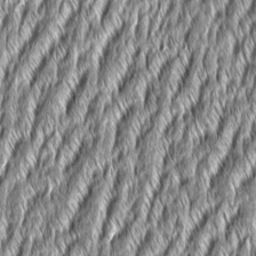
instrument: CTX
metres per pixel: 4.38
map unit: Aa
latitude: 7.9717
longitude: -131.8206
